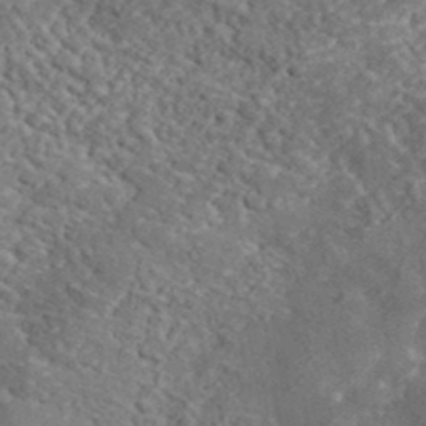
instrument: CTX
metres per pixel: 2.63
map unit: lHvf
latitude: 37.7639
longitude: -88.1011
